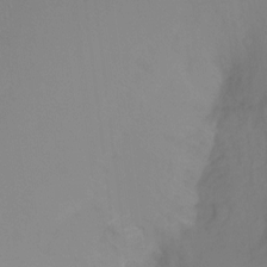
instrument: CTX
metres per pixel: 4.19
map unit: Ht
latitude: -15.2565
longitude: -49.8016
